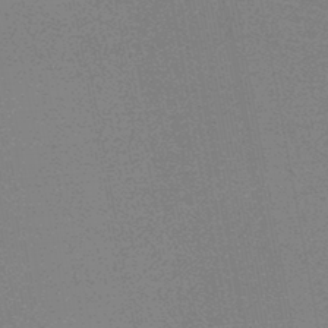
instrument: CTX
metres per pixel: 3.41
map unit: HNb
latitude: -45.5777
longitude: -39.8772
